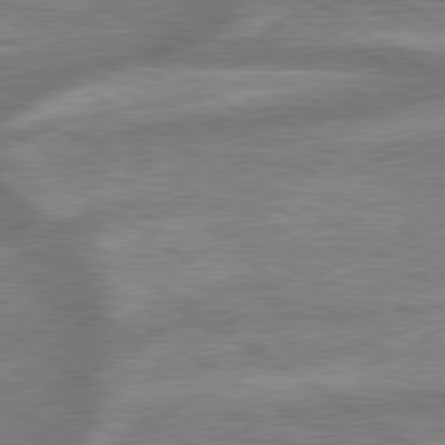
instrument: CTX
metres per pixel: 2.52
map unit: lApd
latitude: 79.6316
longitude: -170.1011
